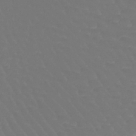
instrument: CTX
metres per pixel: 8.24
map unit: lHb
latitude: -42.5573
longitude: 67.8044
